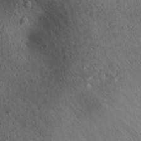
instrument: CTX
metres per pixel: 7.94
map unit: Aa
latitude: 29.8016
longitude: -145.1214
